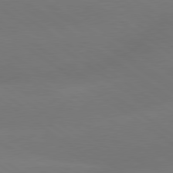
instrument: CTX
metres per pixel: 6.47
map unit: lApd
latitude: 79.4427
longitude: -151.4804
